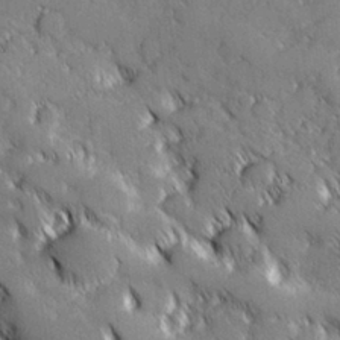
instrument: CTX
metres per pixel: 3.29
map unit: lHvf
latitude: 27.4804
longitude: 141.1242
